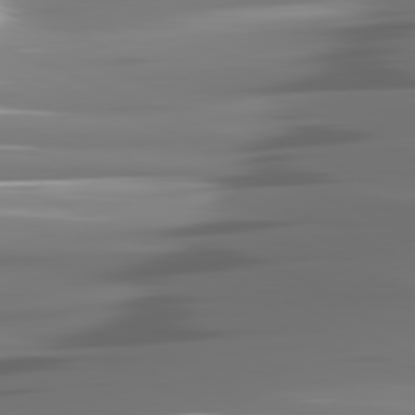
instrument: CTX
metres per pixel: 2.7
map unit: lApd
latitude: 81.3482
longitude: -142.0255
